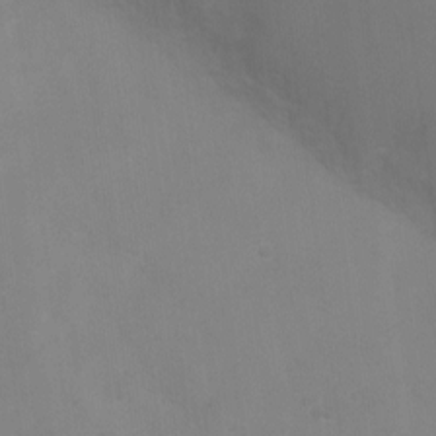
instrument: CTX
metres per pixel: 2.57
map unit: Ht
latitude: 2.4979
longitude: -23.3671
